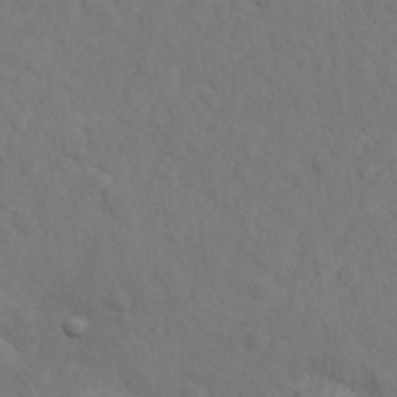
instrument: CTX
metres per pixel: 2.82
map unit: Hto
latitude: 12.5735
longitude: -37.2348
